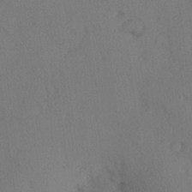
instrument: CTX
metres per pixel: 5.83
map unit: Hve
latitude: 14.3468
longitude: -90.2900
